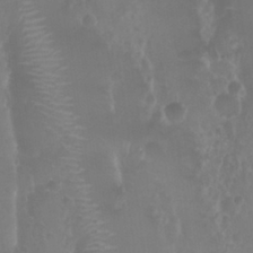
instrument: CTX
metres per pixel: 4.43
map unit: Nhu
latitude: 28.9891
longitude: -55.9150
